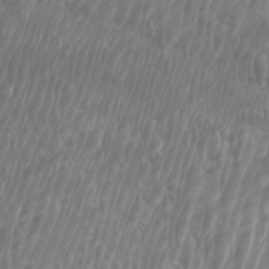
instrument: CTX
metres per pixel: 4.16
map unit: Htu
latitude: -6.0283
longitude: -75.2726
